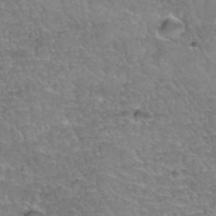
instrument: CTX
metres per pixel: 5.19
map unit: Hto
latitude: 35.6694
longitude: -45.2726
